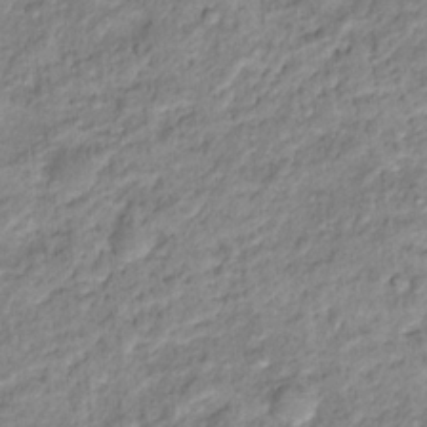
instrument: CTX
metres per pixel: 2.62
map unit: Hto
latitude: 16.5735
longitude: -37.3293
